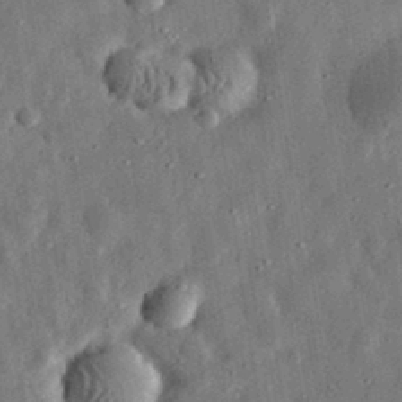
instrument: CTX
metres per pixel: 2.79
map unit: eHh
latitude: 32.1578
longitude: -76.7813
